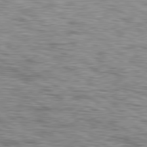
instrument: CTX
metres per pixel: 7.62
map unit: lApd
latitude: 79.8584
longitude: -49.1592
